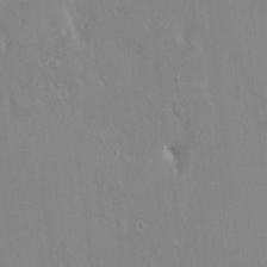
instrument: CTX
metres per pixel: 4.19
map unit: HNhu
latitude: 6.1578
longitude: 1.0676
